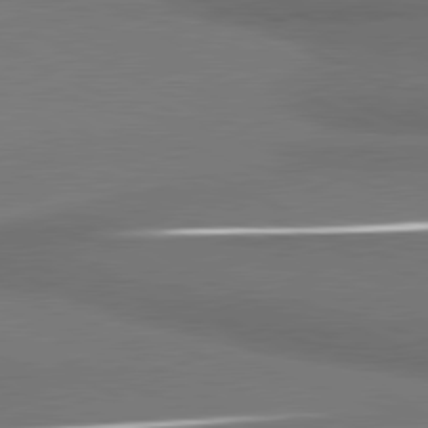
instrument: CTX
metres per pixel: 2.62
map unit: lApd
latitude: 81.1592
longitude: 175.3131
